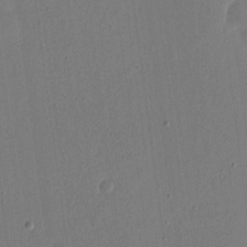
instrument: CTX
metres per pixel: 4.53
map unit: eHh
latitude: 16.2712
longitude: -70.4223
